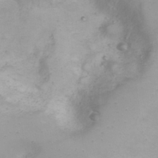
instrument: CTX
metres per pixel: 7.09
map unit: eHh
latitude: 23.0458
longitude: -61.7449
